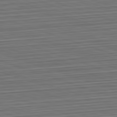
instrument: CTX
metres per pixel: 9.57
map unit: Hpe
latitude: -82.6518
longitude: 14.3684
